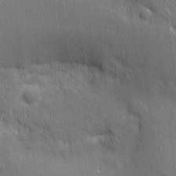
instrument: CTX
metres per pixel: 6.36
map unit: Nhu
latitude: 3.3292
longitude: -75.4426
